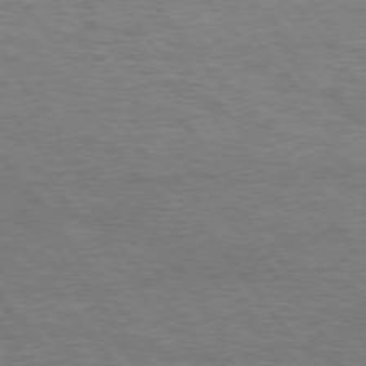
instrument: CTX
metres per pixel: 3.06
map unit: Hpe
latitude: 75.0647
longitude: -151.2915
